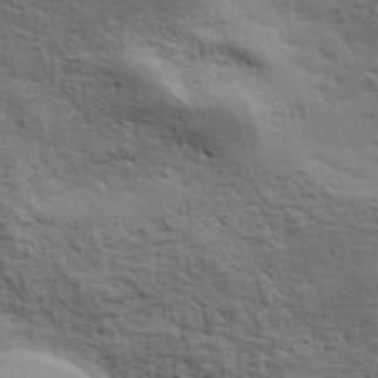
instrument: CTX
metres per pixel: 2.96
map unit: lHvf
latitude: 38.4601
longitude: -89.3293
